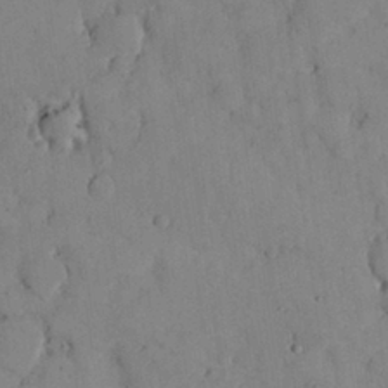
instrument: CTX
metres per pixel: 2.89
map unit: Nhu
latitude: 28.2333
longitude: -71.8205
